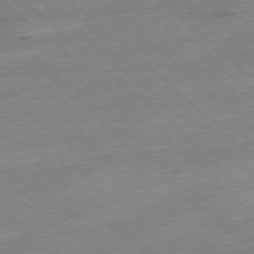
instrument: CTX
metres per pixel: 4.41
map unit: Ap
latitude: -77.8800
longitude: -60.1578
